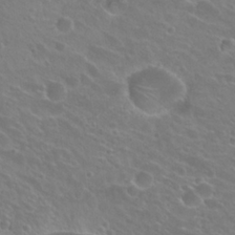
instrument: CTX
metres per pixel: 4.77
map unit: Hto
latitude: 23.9339
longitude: -30.9703
